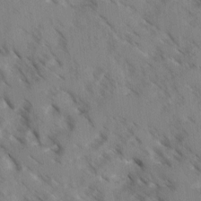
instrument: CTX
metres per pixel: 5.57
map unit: Ave
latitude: -0.4440
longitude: -111.0081
